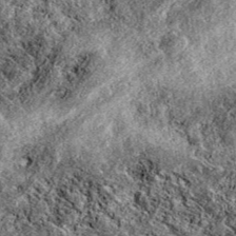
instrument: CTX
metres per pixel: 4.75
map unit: eAb
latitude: 38.9325
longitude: 111.4832
